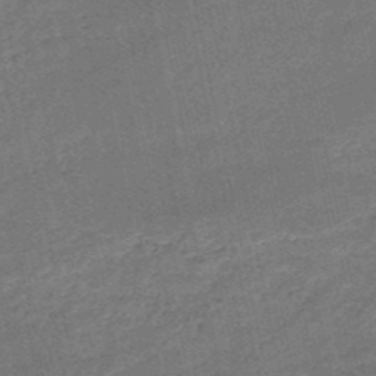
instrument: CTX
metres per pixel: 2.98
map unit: HNb
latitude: -51.2187
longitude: -40.1010
